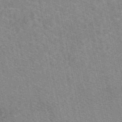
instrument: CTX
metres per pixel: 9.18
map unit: eAb
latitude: 50.3656
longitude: 112.1039
